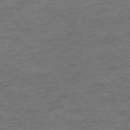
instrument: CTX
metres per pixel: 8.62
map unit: Hpe
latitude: -76.1039
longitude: -11.9150
